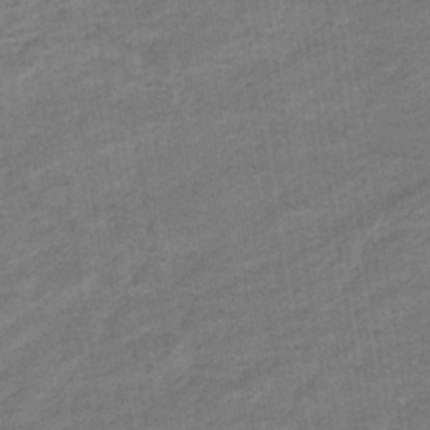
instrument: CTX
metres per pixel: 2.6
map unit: eHb
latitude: -36.3873
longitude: 77.6533
